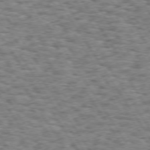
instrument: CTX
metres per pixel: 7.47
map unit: Hpe
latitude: 73.3671
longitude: -130.8002
